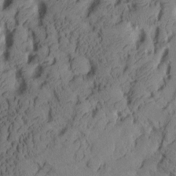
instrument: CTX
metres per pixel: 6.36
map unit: Aa
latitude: 8.6491
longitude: -126.9325
